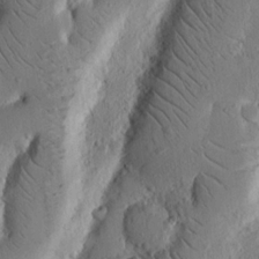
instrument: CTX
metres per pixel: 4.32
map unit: Nhu
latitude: 15.3671
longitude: -77.5371
